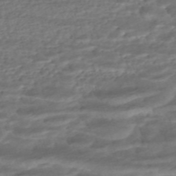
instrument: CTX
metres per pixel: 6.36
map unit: ANa
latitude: -45.1053
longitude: 104.8030
